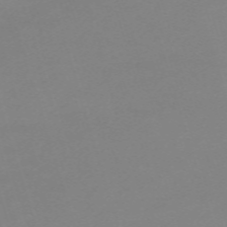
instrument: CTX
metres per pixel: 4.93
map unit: eHh
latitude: -62.2739
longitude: 49.1054
